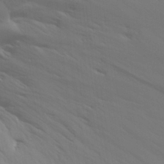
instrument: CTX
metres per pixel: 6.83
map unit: Aa
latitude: 26.0255
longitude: -131.3104
